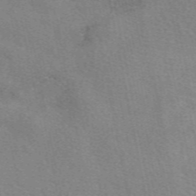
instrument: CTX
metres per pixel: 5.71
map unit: eAb
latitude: 50.5545
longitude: 116.3684
